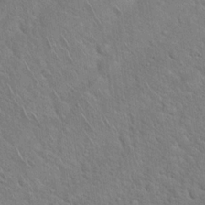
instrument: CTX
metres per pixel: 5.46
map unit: Hto
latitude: 18.7813
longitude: -51.4048
